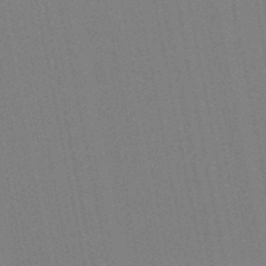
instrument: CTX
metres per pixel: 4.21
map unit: lHb
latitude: -48.8597
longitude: 73.3320
